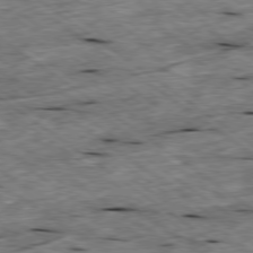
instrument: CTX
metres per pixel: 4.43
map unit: Ap
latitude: -79.4643
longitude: -88.1200
